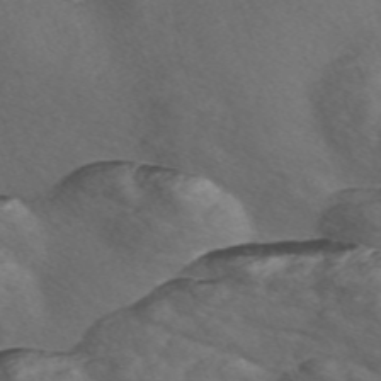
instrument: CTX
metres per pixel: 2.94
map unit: Nve
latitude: -57.2187
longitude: 58.0472
